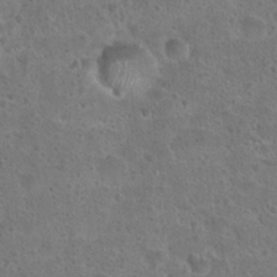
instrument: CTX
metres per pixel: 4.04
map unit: Hto
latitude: 23.5938
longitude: -48.4790
